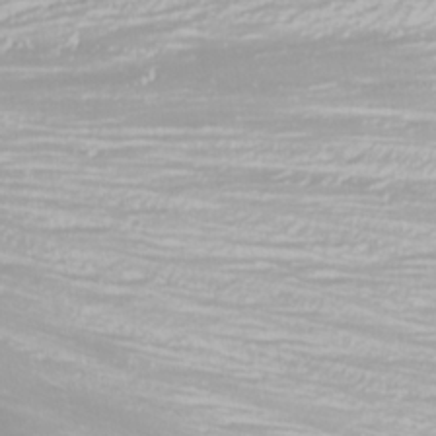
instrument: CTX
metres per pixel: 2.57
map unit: Nhu
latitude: -0.8408
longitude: -79.7828
